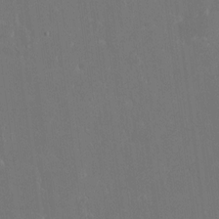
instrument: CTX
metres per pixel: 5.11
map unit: eHh
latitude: 15.6127
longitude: -72.1011
